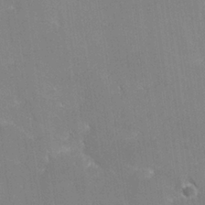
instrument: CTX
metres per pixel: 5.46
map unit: lHvf
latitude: 26.8380
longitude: 141.4265
